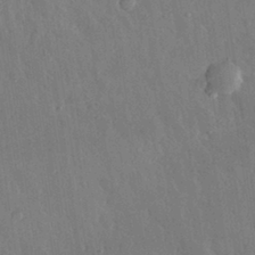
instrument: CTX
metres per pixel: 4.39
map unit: eHh
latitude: 31.5371
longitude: -79.5182
